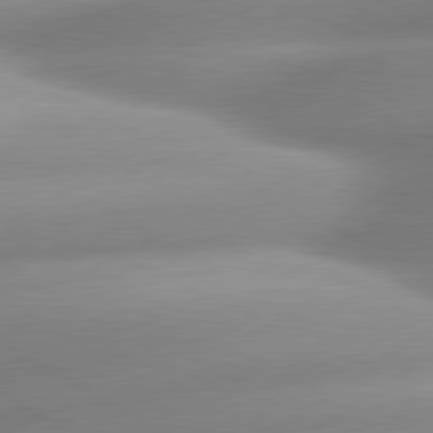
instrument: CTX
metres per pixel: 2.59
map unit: lApd
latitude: 80.0255
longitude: -157.4048
